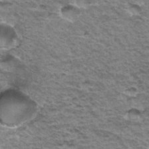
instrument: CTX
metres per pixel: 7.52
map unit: Hto
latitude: 35.5749
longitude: -43.1781
